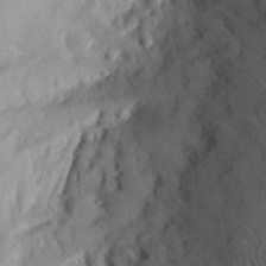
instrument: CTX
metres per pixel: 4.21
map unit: Aa
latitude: 26.3278
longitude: -146.4034
